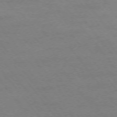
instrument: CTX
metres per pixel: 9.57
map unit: Ap
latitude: -75.3132
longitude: -74.7246
